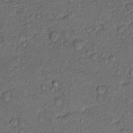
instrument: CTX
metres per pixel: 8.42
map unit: Hto
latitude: 13.9717
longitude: -29.6127
